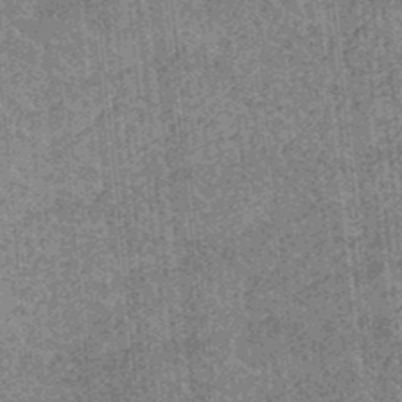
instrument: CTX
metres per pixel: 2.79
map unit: eHb
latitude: -35.0297
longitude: 79.3320
